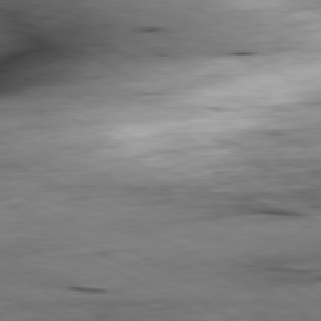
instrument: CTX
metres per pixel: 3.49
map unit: Ap
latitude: -80.7841
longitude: -83.4048
